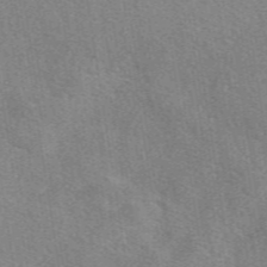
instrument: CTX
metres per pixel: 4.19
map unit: eAb
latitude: 49.4993
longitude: 115.1431
